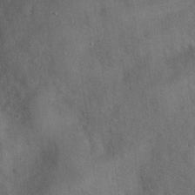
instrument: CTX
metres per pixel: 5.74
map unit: Hto
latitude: 19.6316
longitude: -53.0081
